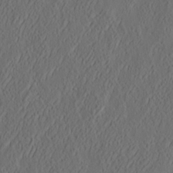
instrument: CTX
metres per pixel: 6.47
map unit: eHh
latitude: 4.6868
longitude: -77.5560
